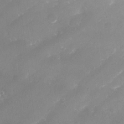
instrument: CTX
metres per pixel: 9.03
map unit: Nhu
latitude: 27.4615
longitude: -63.5182
